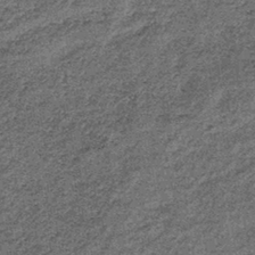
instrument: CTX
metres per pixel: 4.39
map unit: lHb
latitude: -38.9352
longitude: 66.6519
